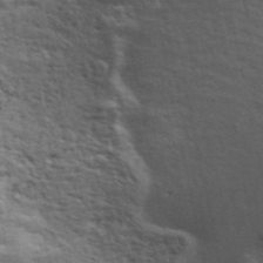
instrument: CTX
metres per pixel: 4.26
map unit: ANa
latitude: 48.4034
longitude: -75.2537
